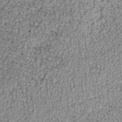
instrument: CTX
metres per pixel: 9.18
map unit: lHb
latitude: -38.4062
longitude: 66.9164
